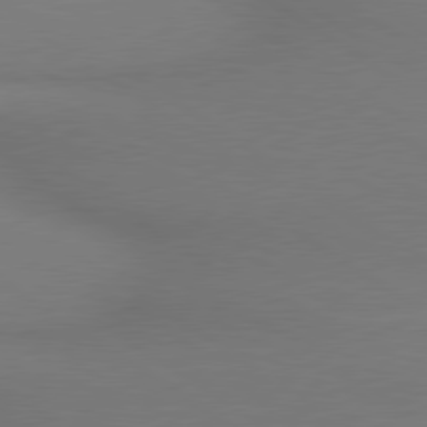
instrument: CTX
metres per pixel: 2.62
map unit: lApd
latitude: 79.6694
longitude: 178.4629
